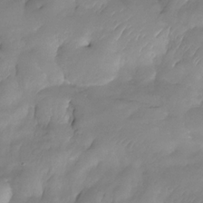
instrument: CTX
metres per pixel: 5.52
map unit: Nhe
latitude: -33.9745
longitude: -146.0633
